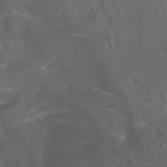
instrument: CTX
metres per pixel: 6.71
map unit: Nhu
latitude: -9.8044
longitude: -69.7638
